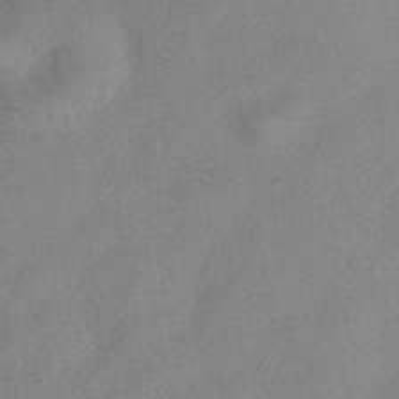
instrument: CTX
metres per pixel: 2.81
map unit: HNhu
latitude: -40.2172
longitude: 98.0850
